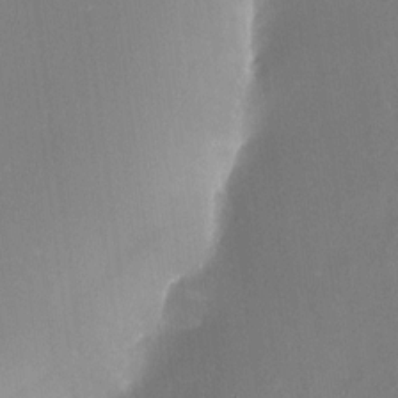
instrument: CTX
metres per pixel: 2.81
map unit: HNhu
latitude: 6.9703
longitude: 3.1242
